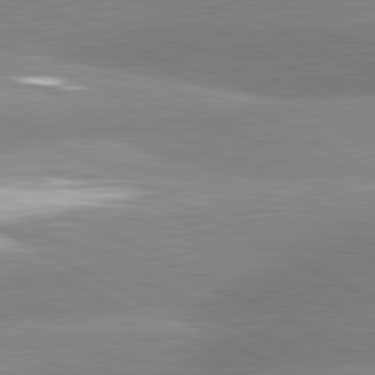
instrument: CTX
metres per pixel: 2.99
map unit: lApd
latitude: 81.2159
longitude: -163.7639
